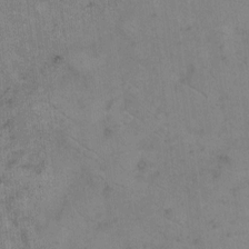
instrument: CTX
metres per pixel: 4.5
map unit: eHh
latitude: 9.7639
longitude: -63.2915
